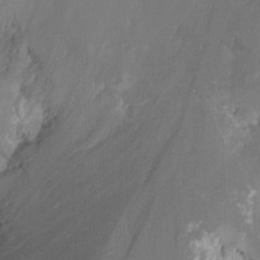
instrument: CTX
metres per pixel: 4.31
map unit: Nhu
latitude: -14.5763
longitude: -53.5749
